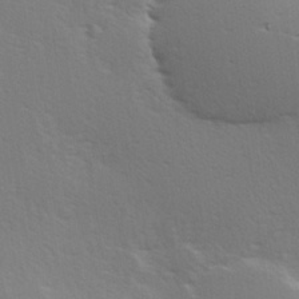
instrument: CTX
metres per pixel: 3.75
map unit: Hve
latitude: 19.4048
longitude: 149.5022
